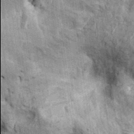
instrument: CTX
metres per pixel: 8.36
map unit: Ht
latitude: -0.1228
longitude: -13.9906
